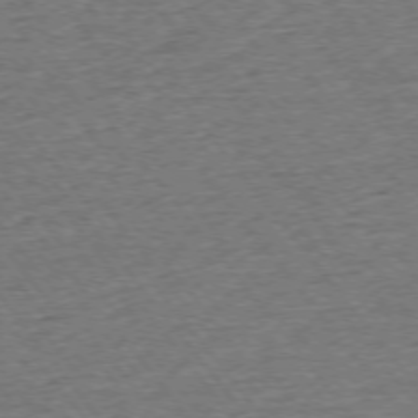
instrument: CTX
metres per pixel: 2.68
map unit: Ap
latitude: -75.5022
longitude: -88.3468
